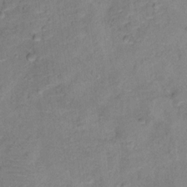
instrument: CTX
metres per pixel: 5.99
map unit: Ht
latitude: 13.4993
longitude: -39.1214
